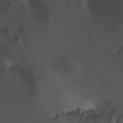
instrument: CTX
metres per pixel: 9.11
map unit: Nhu
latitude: -6.5573
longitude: -50.0633
